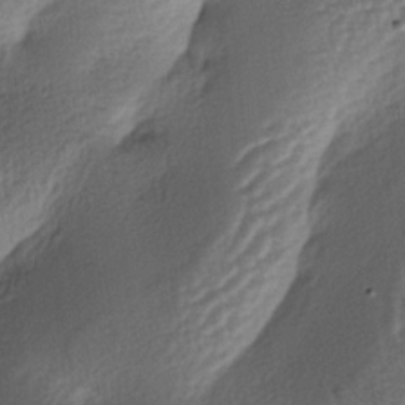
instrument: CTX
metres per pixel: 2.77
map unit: lAa
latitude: -3.9745
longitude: -128.4979
